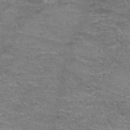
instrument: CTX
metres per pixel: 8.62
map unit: Hto
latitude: 37.5938
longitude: -42.1389
